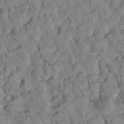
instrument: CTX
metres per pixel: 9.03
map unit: Htu
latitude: 1.9717
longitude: -179.8773
